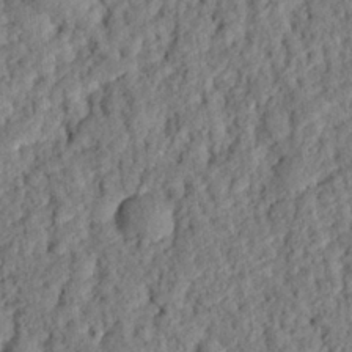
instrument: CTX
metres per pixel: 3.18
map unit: eHh
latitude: 25.9717
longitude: -79.0648
